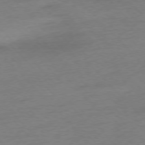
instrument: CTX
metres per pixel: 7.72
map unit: Hpe
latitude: -77.2187
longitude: -14.6869
